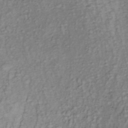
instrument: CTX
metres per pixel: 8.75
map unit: lHb
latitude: -36.8786
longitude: 68.2361
